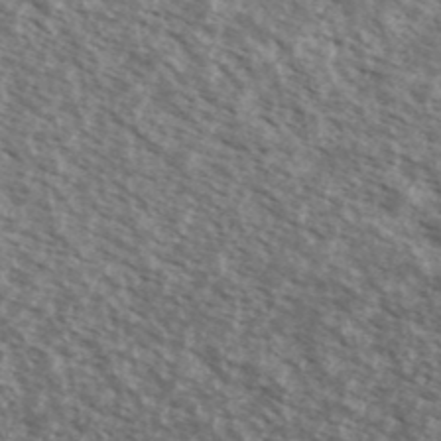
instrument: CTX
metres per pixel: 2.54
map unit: Ave
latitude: 38.6112
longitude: -111.1403
